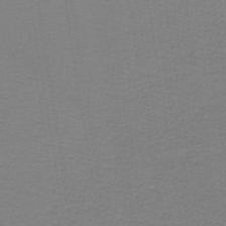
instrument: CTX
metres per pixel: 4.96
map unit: lHb
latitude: -42.5573
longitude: 71.1431
